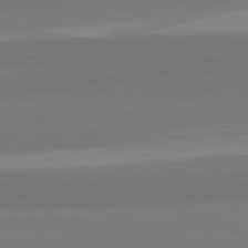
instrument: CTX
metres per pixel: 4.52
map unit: lApd
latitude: 82.0822
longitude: 177.9178
